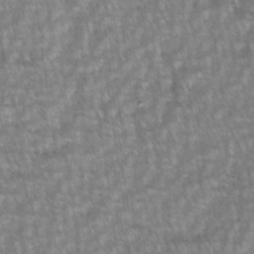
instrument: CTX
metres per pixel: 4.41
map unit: lAvf
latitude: -1.9179
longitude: -113.8205
